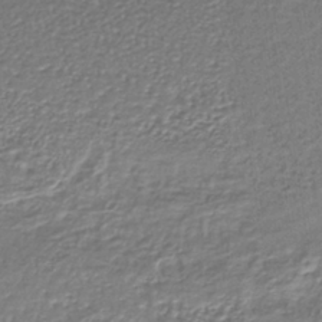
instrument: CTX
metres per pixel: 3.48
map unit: lHb
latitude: -38.5007
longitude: 58.9352
